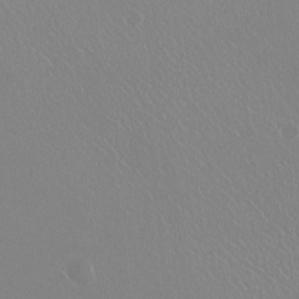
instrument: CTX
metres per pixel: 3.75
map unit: HNhu
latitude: -0.5763
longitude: -1.8394
